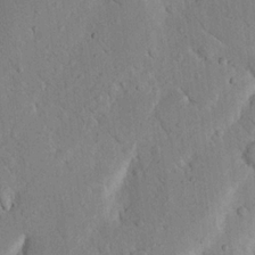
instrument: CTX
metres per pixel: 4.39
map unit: Nhu
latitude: 19.7827
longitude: -74.9703
